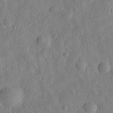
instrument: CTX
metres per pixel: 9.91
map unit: eHh
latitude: 30.6302
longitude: -75.1970
